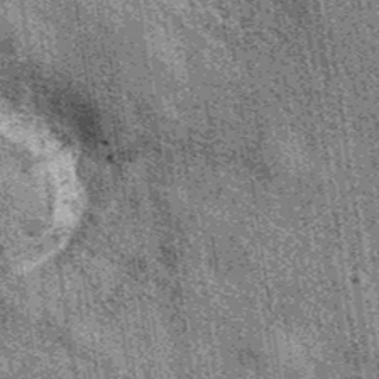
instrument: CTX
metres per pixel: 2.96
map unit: eAb
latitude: 39.1025
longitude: 107.2754
